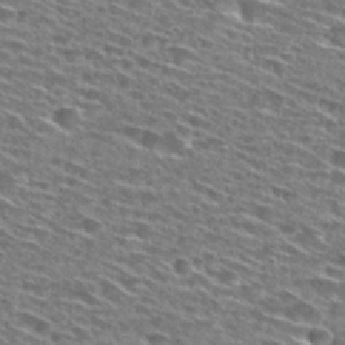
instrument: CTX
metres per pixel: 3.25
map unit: Hto
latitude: 28.6301
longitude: -46.7058
